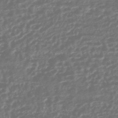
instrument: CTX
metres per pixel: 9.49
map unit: HNhu
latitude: -45.5399
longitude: 107.0487
